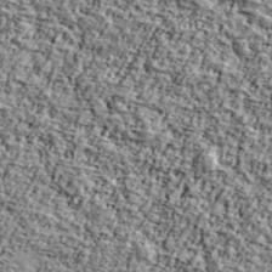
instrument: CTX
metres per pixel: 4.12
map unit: Ave
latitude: 42.6491
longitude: -110.5735
